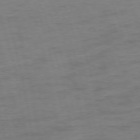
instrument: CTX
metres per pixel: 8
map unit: Ap
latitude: -75.1054
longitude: -74.3089
